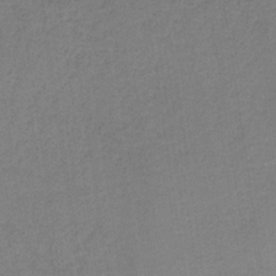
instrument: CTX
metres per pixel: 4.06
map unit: HNb
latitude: -34.8030
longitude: 54.5007
